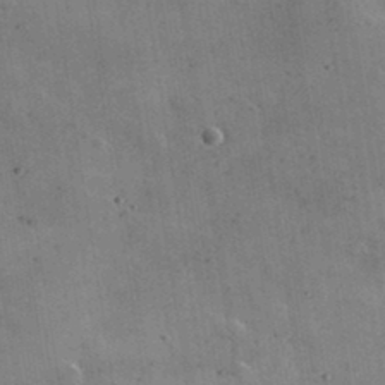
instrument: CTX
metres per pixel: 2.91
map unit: lHvf
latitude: 35.2537
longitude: -92.0444
